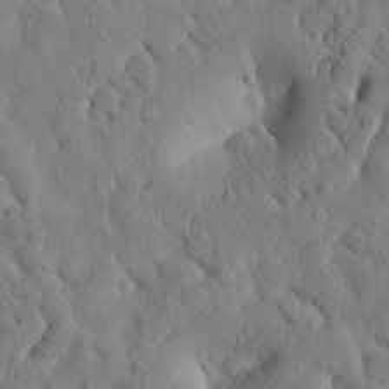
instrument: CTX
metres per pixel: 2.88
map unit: Htu
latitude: -3.5210
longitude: 170.8219
